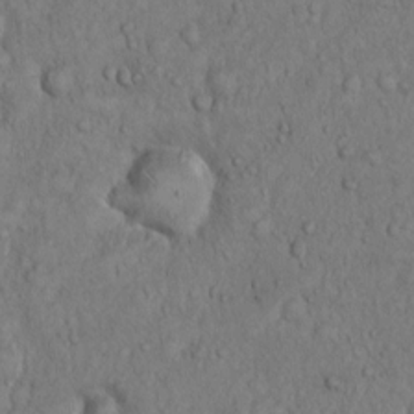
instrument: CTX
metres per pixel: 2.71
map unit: Hto
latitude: 11.9150
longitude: -57.6315
